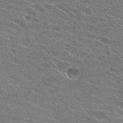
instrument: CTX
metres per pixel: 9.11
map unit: Hto
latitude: 25.6693
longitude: -43.8583
